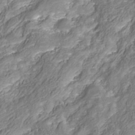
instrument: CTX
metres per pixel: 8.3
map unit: Nhu
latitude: -38.9164
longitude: -85.4049
